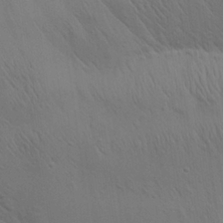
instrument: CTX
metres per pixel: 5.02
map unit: Aa
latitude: 25.7449
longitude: -141.8772
